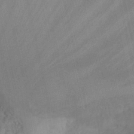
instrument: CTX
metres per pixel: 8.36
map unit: Hto
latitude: 25.4615
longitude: -38.9514
